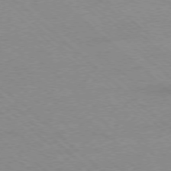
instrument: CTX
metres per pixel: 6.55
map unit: Ap
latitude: -77.7289
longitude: -85.9717
